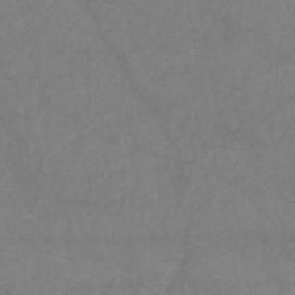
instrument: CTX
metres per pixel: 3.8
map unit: eHh
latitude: -45.0864
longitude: -30.0633
